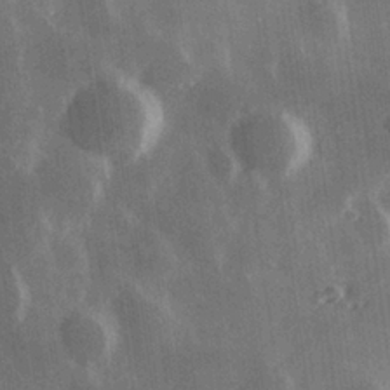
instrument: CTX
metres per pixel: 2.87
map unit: Hve
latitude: 28.0822
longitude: 148.0661
